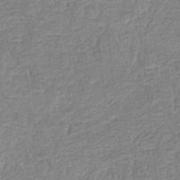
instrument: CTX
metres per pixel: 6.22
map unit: eHb
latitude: -35.8044
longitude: 79.5777
